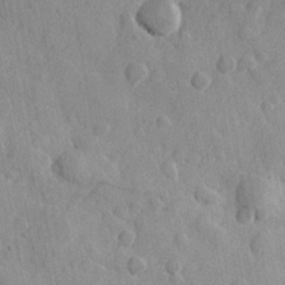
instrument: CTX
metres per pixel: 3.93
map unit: lHvf
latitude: 23.1025
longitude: 143.7855
